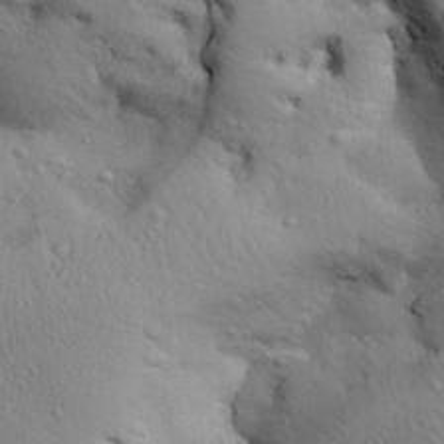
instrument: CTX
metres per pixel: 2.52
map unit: Aa
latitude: 31.5560
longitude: -145.1214
